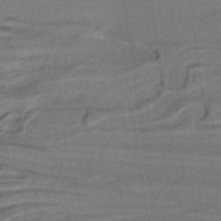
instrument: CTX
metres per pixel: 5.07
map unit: lHb
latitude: -39.5399
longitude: 54.8408
